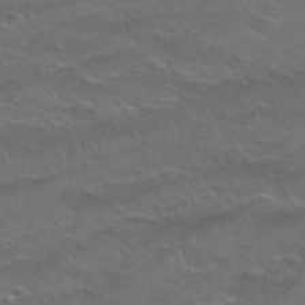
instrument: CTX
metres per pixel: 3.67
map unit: Nhu
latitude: 29.9150
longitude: -50.4223
